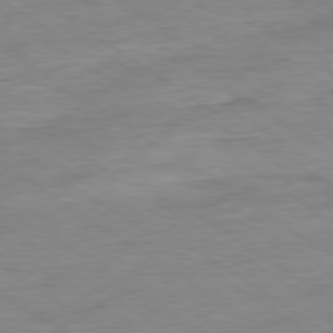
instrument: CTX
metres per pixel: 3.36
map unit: Ap
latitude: -80.4251
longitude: -79.9906
